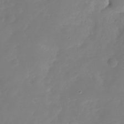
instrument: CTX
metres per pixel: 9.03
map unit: Nhu
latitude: -29.4266
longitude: -77.6505
